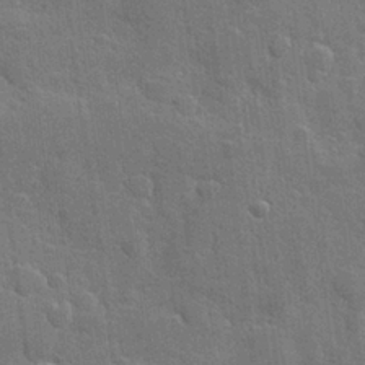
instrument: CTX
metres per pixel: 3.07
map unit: Hve
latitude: 25.4993
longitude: 149.6344
